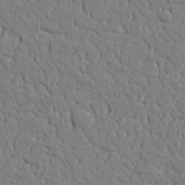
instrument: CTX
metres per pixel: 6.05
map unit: Nhu
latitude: 15.2915
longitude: -79.0081
